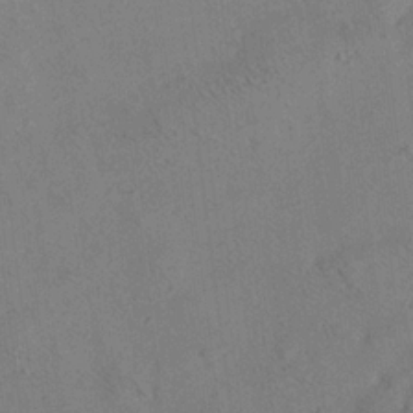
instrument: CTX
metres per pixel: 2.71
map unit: Aa
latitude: 20.3468
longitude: -140.6868
